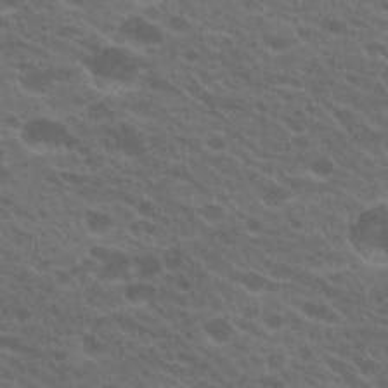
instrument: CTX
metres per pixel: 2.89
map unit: Hto
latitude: 22.7435
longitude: -37.9906
